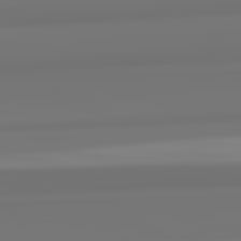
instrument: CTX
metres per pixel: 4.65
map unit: lApd
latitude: 82.3467
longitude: 171.2187
